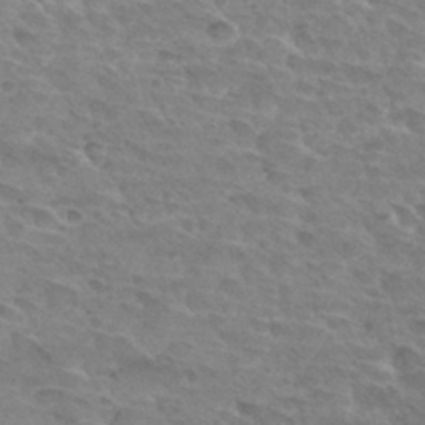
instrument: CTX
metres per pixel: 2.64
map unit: Hto
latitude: 32.8947
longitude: -45.7449
